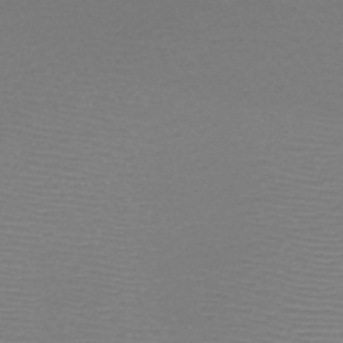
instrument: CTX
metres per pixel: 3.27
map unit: HNb
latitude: -46.3117
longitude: -41.9717
